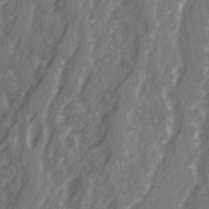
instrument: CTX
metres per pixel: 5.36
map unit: Ave
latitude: 21.1214
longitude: -132.4979
